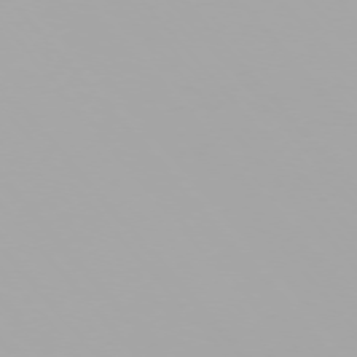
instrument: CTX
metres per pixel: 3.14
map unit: Ap
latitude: -76.7463
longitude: -74.3089
